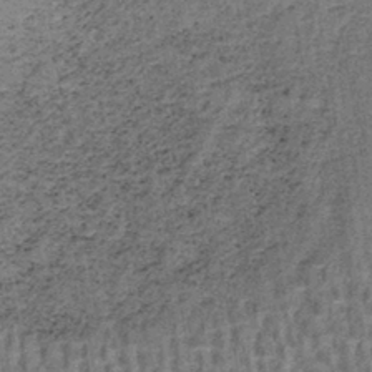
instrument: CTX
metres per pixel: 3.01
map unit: lHb
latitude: -41.3698
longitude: 57.9367
